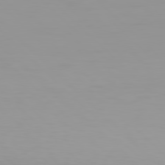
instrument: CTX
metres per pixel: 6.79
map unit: Hpe
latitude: 78.1389
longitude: -167.4048
